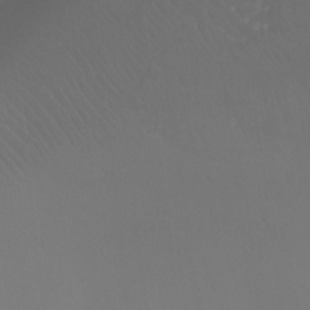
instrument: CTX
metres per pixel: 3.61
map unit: Ht
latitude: -7.4832
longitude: -31.8395
